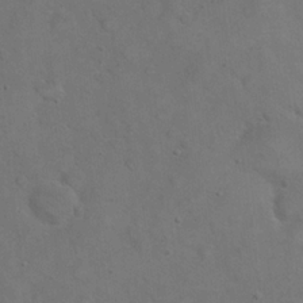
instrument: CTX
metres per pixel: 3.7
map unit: eHh
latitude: 21.1026
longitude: -59.5560
